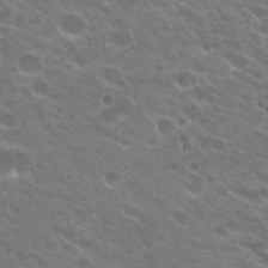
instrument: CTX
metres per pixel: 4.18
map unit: Hto
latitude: 24.3845
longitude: -37.2348
